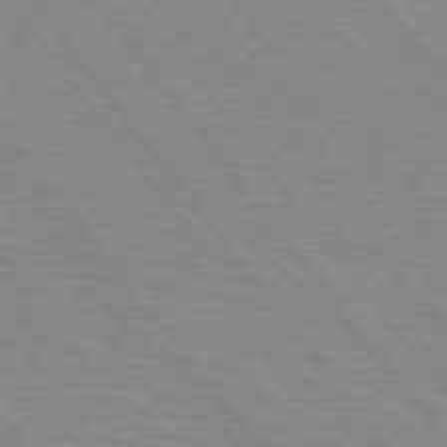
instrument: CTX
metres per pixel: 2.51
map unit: Hpe
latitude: 73.0648
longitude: -141.5938
